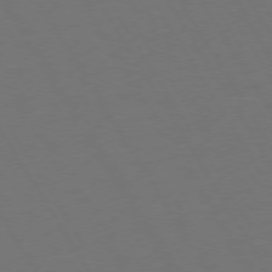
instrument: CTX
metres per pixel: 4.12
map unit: Hpe
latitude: 73.2726
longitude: -127.9906
